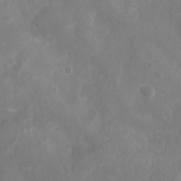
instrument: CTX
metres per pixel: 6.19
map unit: Nhu
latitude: 5.8961
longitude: -19.0458
